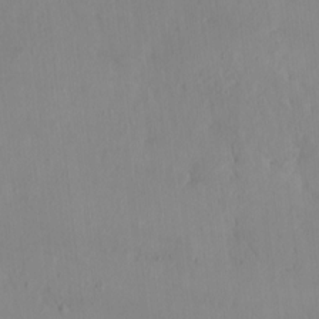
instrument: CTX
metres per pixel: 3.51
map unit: HNhu
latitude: 5.2348
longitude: 1.7856
